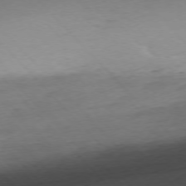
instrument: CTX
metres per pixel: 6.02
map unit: Ap
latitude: -76.5385
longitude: -80.4412
